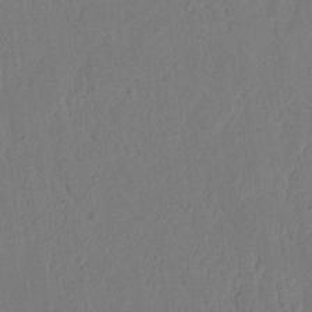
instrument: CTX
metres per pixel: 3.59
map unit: Nhu
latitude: 19.7260
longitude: -76.7246
